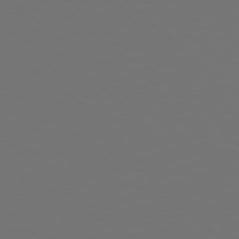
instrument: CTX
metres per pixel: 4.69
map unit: Hpe
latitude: 78.3090
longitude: -173.4615
